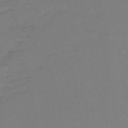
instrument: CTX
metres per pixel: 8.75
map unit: eHb
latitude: -49.4833
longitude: 77.0864
